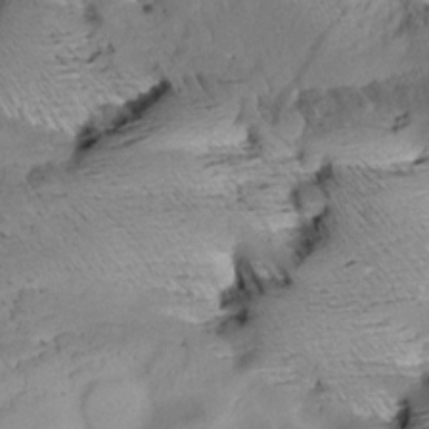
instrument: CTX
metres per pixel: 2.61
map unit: Aa
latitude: 9.1214
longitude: -142.4412
